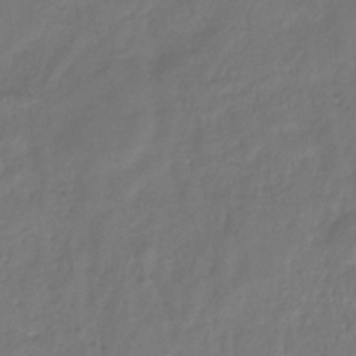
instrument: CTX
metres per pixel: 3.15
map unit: eHb
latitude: -30.8597
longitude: 72.8975
